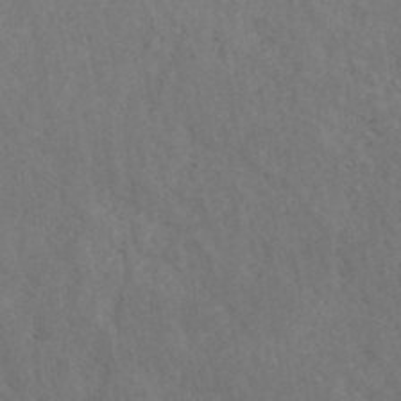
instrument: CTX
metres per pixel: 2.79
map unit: ANa
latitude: 39.7261
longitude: 20.0094
